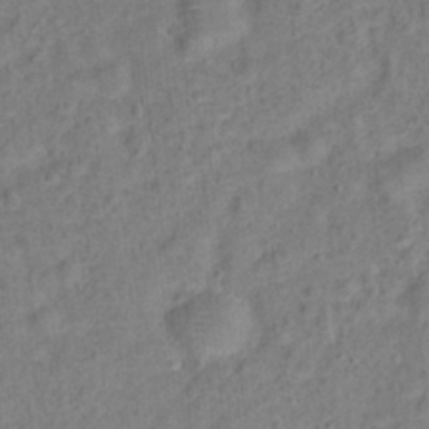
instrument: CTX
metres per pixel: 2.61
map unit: Hto
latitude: 13.9717
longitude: -38.4979
